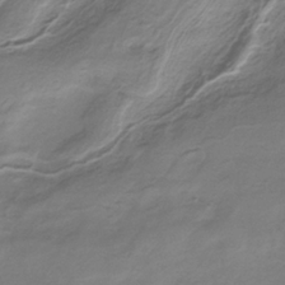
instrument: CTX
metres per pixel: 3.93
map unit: HNb
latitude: -34.3684
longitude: 58.0849
